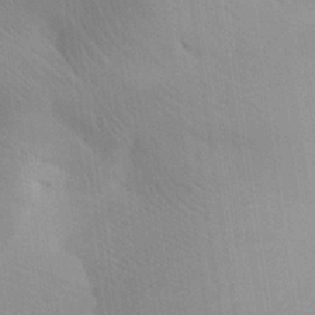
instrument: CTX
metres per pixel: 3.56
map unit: Aa
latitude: 27.0836
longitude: -138.0822
